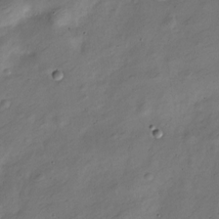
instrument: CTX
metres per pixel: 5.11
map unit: Nve
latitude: -25.3321
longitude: 107.0676
